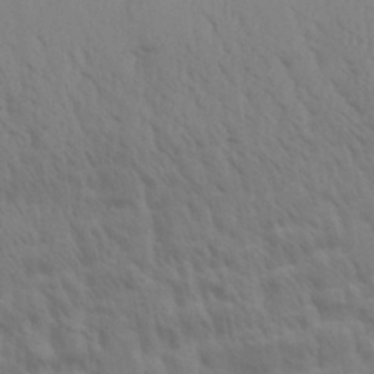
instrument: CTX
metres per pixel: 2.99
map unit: Aa
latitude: 31.5938
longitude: -135.9150
